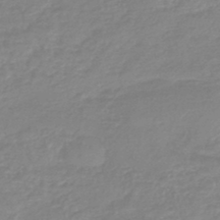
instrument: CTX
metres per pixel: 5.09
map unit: eHb
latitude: -45.1809
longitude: 81.5210
